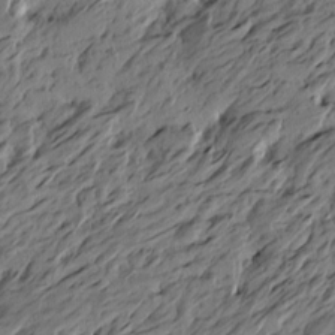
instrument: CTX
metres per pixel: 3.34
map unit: Htu
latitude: -5.7477
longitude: -178.8191
